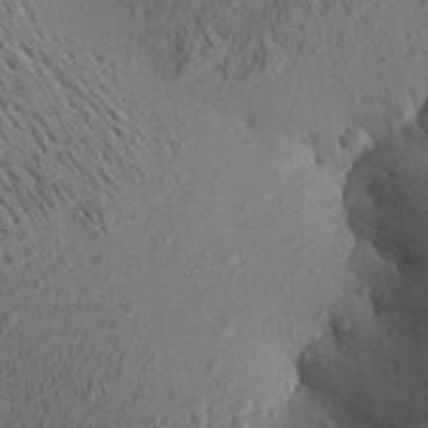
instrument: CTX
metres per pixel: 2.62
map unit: Aa
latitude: 26.3467
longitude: -144.8758
